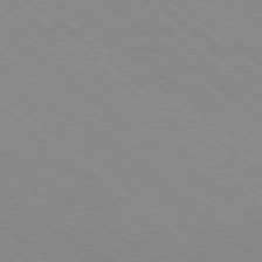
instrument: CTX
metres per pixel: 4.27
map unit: Ap
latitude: -78.8786
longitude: -64.9514
